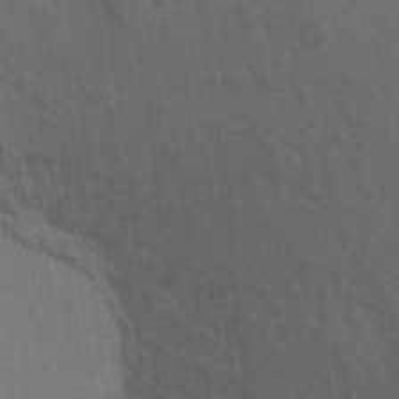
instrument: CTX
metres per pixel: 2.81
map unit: Ht
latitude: 2.8947
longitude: -28.0444
